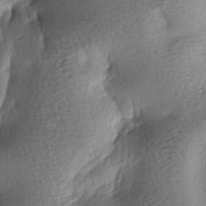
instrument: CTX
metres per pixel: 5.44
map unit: lAa
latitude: -7.8422
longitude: -127.9906
